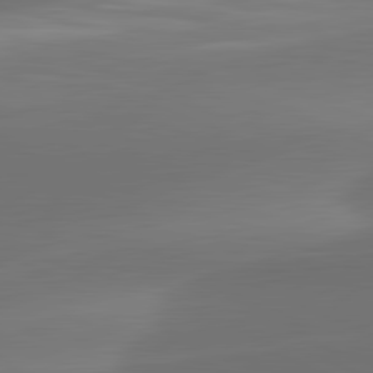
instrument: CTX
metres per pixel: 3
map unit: lApd
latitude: 82.0633
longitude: -161.0269
